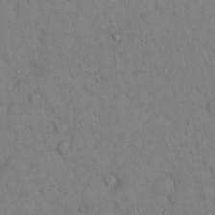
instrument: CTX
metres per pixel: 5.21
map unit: Hto
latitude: 13.5371
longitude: -61.7071
